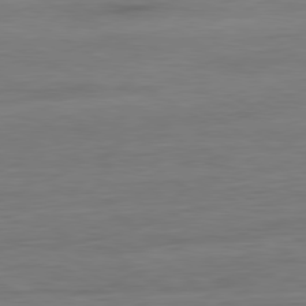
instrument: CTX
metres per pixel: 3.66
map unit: Ap
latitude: -81.0865
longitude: -79.8584
